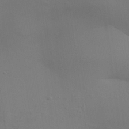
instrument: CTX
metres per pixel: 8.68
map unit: Aa
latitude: 26.4979
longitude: -130.1389
